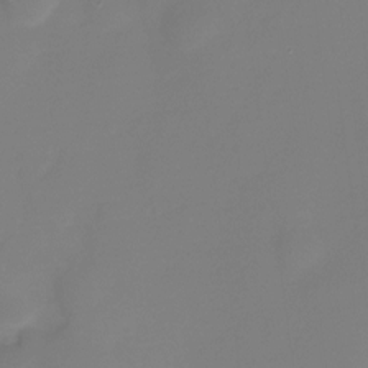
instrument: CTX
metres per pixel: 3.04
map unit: Ht
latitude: -10.6896
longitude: -29.5371
